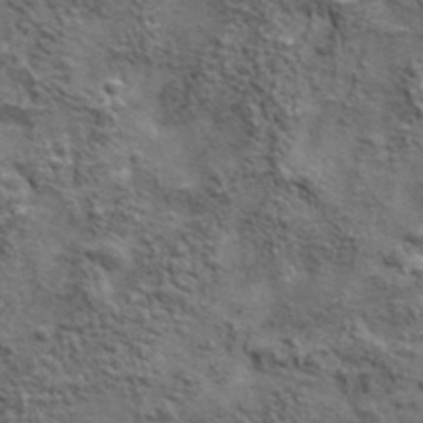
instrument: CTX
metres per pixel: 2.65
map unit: lHvf
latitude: 38.7624
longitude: -89.0648
